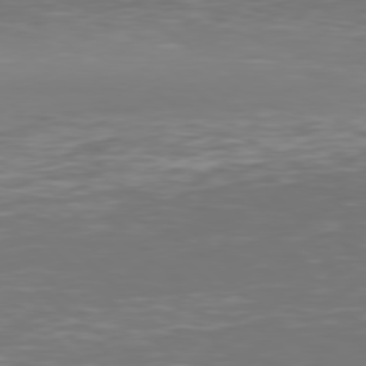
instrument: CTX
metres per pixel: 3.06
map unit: Hpe
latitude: 77.4615
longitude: -171.2348
